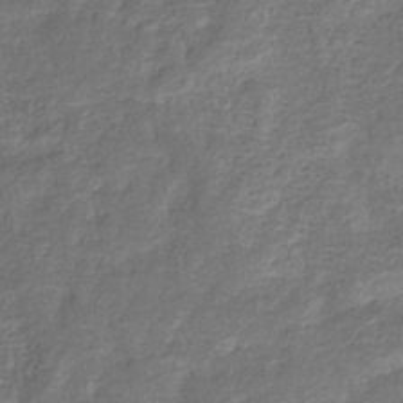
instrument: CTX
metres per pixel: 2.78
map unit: eHb
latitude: -33.1431
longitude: 74.5196
